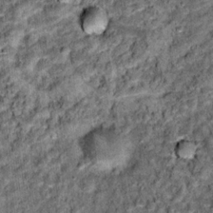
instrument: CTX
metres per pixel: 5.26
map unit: Hto
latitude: 15.5560
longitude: -35.8961
